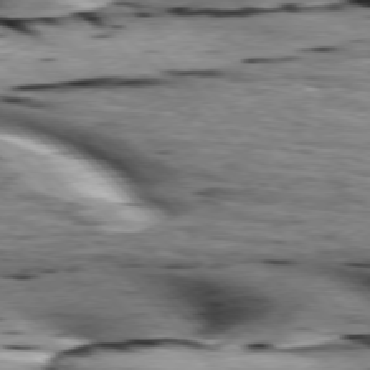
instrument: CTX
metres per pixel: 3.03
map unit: lApd
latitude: 76.0822
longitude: -60.9136
